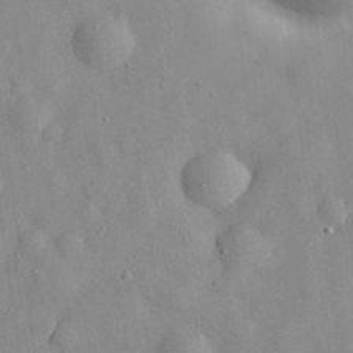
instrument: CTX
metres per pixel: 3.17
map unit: eHh
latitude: 29.5749
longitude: -74.2900
